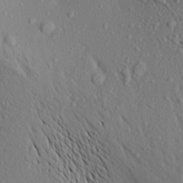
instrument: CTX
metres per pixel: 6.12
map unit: Aa
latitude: 17.9528
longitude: -148.3089
